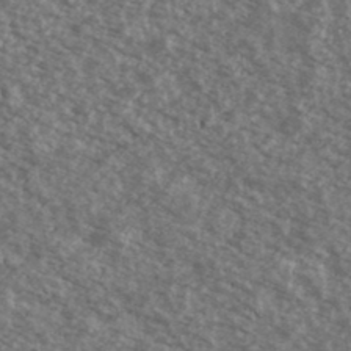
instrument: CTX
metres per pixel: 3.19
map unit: Ave
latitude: 39.4804
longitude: -110.7246
